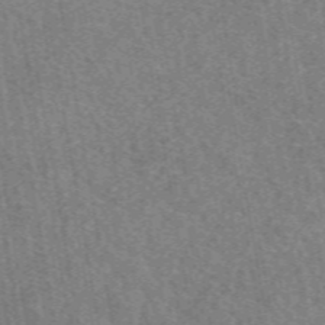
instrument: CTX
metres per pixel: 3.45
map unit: eAb
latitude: 50.1011
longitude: 115.8989
